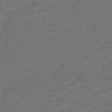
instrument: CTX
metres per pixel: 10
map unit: lHb
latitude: -43.5021
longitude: 59.7666
